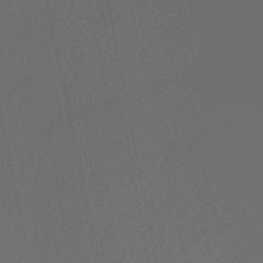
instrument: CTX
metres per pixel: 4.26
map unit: HNhu
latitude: -48.2740
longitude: 100.7274
